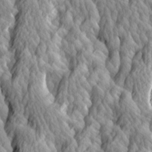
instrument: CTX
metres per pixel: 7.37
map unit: Ave
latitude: 14.1389
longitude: -134.0633
